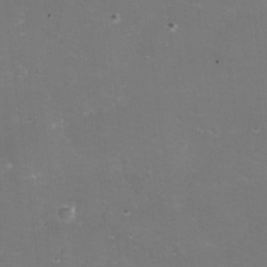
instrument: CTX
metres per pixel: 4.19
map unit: eHh
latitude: -11.5588
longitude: -61.9528
